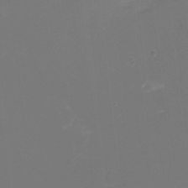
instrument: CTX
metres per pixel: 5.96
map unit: Nhu
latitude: -15.8801
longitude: -56.7057
